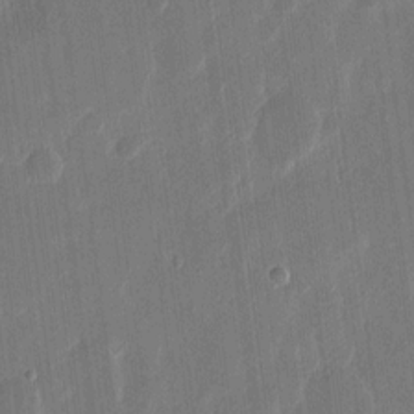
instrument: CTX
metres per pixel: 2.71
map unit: eHh
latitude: 14.6869
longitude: -69.4804
